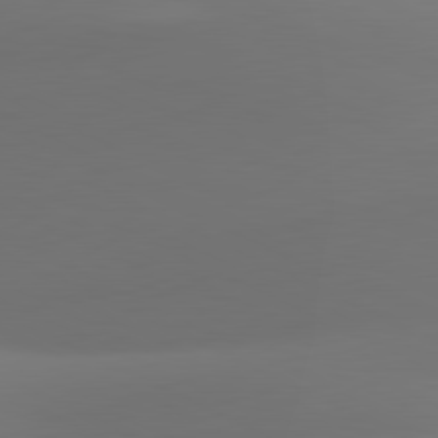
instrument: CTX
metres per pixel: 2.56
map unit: lApd
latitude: 81.2159
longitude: 128.8030
